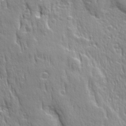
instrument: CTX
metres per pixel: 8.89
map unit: Ave
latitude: 22.3278
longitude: -135.1592
